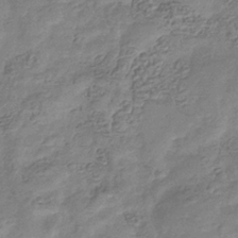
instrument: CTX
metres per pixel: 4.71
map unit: eHb
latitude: -35.2376
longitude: 80.1984
